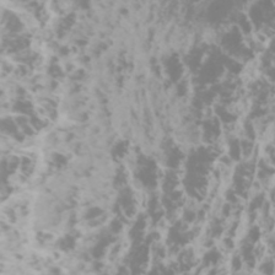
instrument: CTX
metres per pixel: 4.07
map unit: Htu
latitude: -5.5777
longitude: -74.2523
